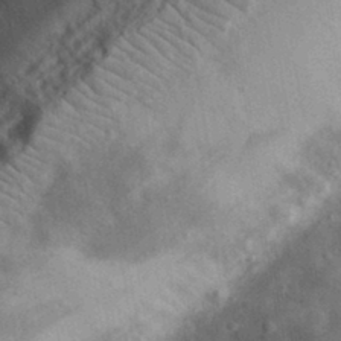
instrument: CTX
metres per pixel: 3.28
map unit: eHh
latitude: 30.8758
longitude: -74.3467
